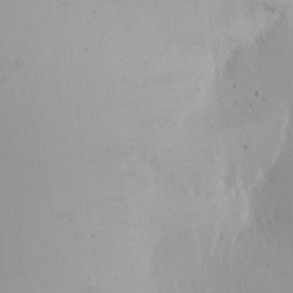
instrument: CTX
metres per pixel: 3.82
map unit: eHh
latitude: 11.8206
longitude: -61.3292
